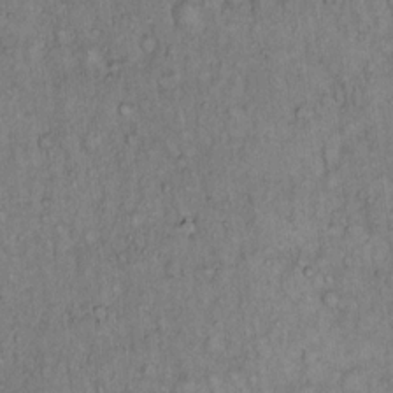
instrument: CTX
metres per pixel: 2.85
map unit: Hto
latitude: 13.4993
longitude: -57.2536
